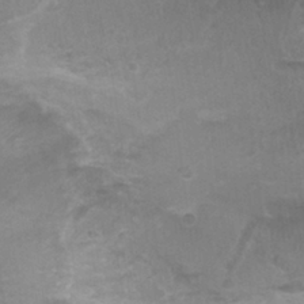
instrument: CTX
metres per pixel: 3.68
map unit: Nhu
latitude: -0.2740
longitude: -16.8758
